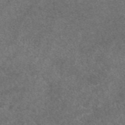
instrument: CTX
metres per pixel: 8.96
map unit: eAb
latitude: 47.5749
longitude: 107.8612
